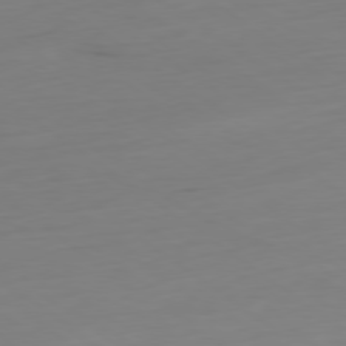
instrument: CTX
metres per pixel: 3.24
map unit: Hpe
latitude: -79.3320
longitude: 13.8989
